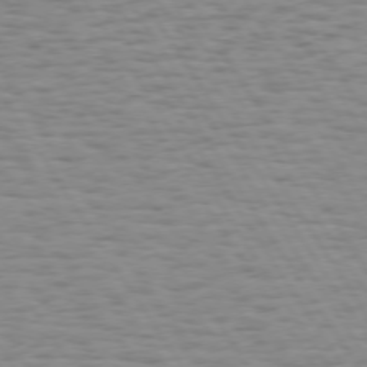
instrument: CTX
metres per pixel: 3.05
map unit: Hpe
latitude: 73.4049
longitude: -132.0822
